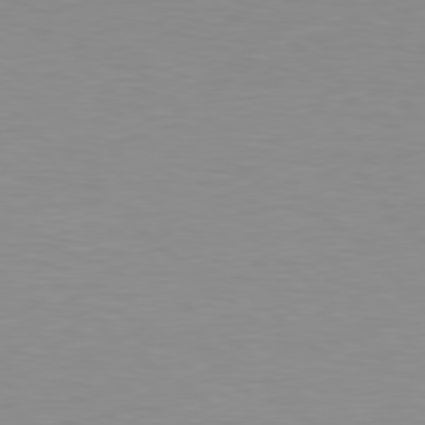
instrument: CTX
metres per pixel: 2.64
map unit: Hpe
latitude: 78.6869
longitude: -141.1403
